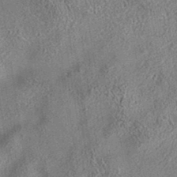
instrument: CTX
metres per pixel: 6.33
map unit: eAb
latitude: 35.7260
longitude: 112.4251
